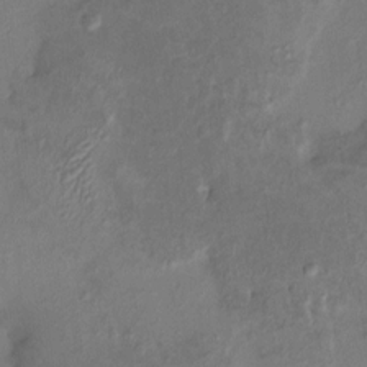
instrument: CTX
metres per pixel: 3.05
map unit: HNhu
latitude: 6.9325
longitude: -0.1577
